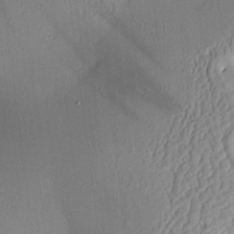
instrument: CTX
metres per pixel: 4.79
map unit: Aa
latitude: 9.9339
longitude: -129.2159
